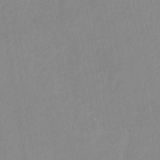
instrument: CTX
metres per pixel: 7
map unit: lHb
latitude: -35.0864
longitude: 73.0108
